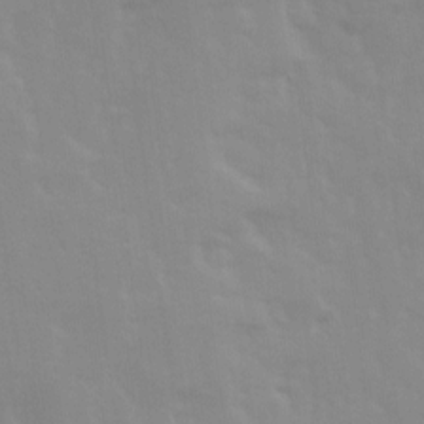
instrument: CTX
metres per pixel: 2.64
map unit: Ave
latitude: 13.8206
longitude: -103.7827
